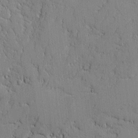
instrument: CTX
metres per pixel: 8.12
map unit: lAvf
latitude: -1.2187
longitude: -108.9891
